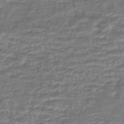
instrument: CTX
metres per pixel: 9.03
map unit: HNhu
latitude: -45.3888
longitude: 97.2754
